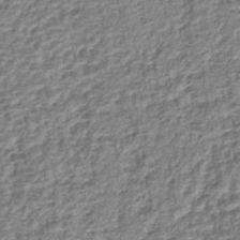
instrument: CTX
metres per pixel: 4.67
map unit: lHb
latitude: -43.1431
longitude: 79.3131
